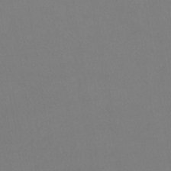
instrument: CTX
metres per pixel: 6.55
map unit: lHb
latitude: -38.1039
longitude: 74.5574
